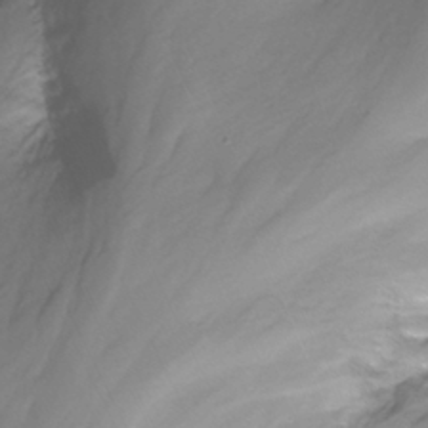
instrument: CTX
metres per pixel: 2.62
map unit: Nhu
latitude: -13.8800
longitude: -53.3104
